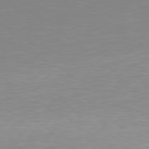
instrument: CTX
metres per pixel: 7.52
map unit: Hpe
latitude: 77.6694
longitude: -173.8205
